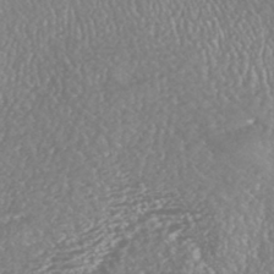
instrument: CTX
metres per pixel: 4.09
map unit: HNhu
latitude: -46.9730
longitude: 97.6533
